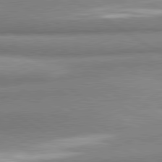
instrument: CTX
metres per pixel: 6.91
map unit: lApd
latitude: 80.8569
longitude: -178.0633
